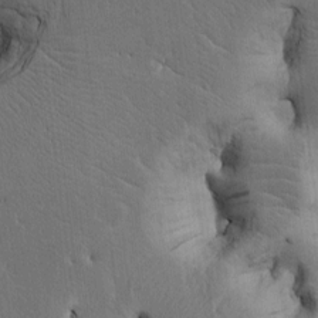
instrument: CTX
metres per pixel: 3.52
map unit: Htu
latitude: -4.7274
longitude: 156.7274
